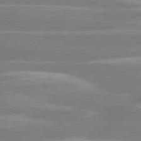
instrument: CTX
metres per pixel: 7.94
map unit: lApd
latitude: 80.2900
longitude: -134.2900
